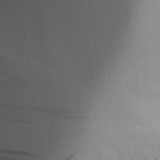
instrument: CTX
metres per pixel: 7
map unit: Aa
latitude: 25.6316
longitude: -132.3278
